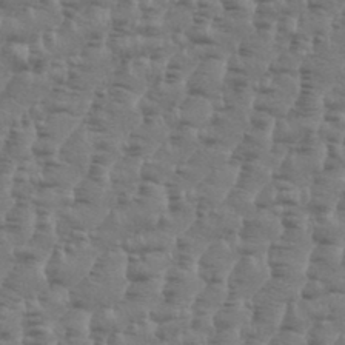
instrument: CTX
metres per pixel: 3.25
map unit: eHh
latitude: 35.0458
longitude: -136.1767
